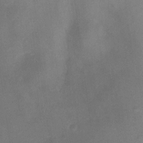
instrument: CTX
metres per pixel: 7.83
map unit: Ht
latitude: -4.9919
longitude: -19.5371
